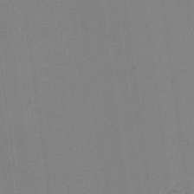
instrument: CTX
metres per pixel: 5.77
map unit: eHb
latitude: -37.5021
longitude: 75.3699
